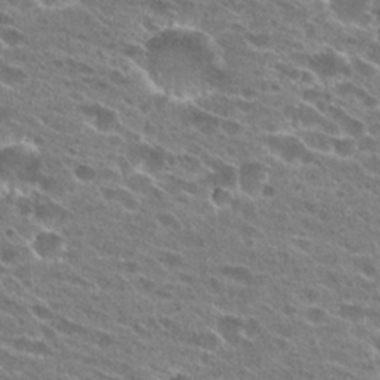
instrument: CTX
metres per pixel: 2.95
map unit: Hto
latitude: 24.3467
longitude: -41.7827
